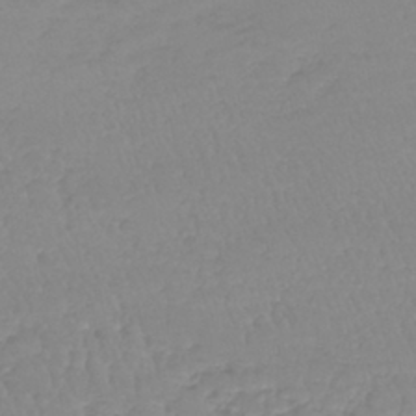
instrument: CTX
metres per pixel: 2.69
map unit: lHb
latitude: -40.1983
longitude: 68.0472
